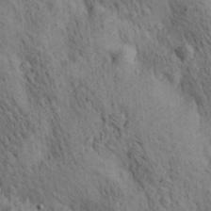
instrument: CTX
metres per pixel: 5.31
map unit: lAa
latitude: 21.8773
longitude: -138.7435
